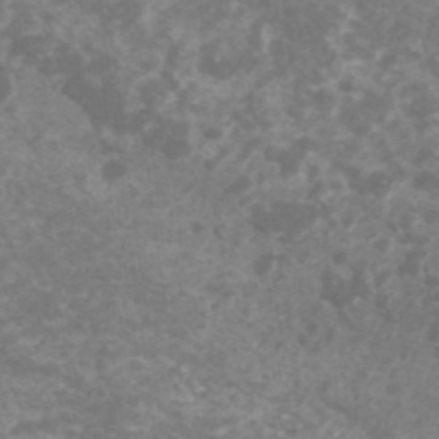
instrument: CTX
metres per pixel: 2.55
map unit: HNhu
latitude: 2.0444
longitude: -0.2711
